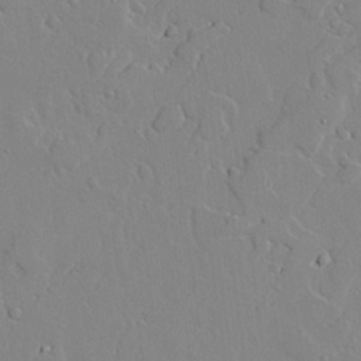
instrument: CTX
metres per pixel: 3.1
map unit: lAvf
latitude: 25.1970
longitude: -110.6491
